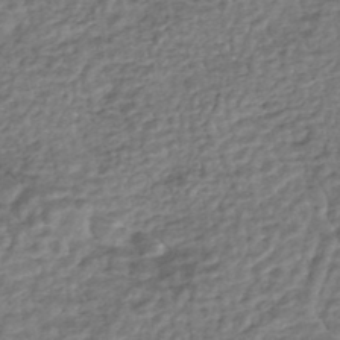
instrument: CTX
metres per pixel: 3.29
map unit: HNhu
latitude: -44.8219
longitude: 102.2740
